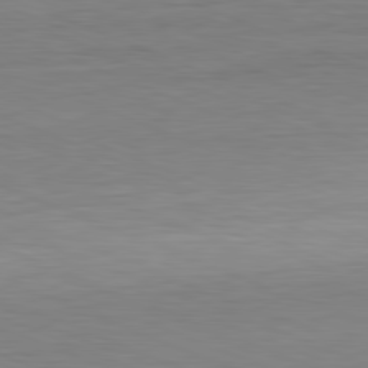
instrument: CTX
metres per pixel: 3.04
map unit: Hpe
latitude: -81.5966
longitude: 9.2943
